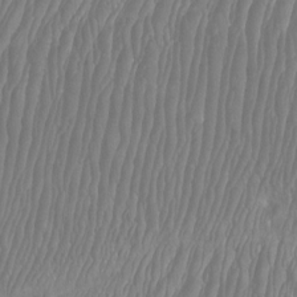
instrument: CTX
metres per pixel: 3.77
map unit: Htu
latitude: -8.1417
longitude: -75.5938
